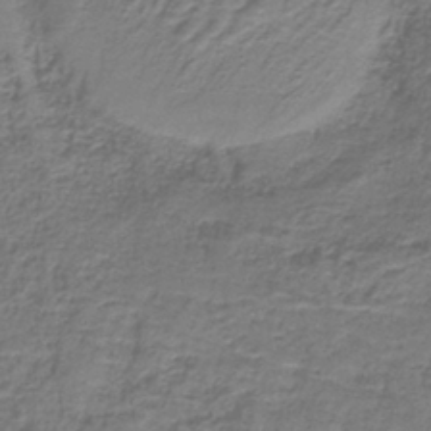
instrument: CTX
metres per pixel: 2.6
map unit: HNb
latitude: -37.5588
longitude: 51.8422
